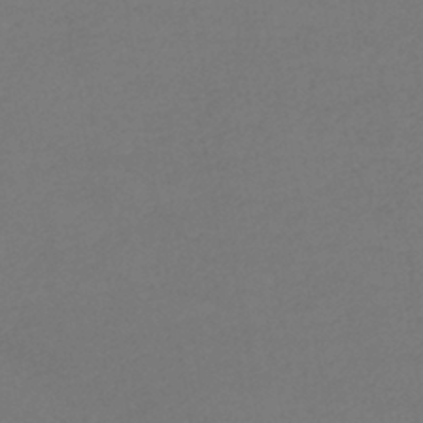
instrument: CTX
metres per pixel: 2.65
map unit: eHb
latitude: -39.1242
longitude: 75.8990
